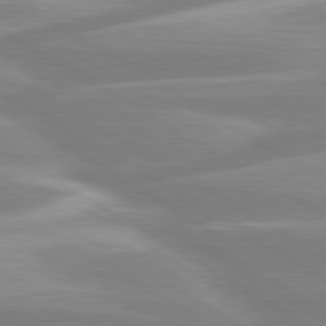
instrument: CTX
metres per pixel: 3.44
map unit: lApd
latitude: 80.2711
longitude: -128.1011
